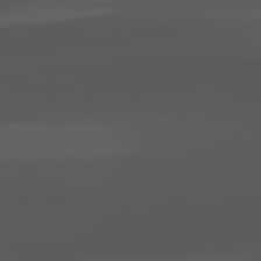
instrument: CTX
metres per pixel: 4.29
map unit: lApd
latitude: 81.9150
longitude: 127.8422
